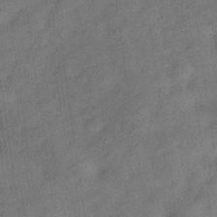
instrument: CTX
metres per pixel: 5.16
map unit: Hve
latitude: -30.7652
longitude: 91.7856
